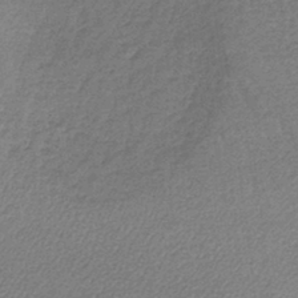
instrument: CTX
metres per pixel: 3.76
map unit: lHb
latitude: -41.9556
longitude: 66.5196
